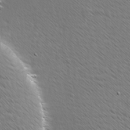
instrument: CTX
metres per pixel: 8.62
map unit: Ave
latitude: 8.1956
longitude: -106.1200
